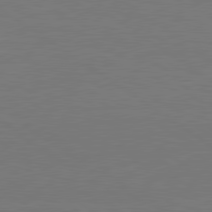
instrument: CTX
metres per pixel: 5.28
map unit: lApd
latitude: 79.8206
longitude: 163.4832
